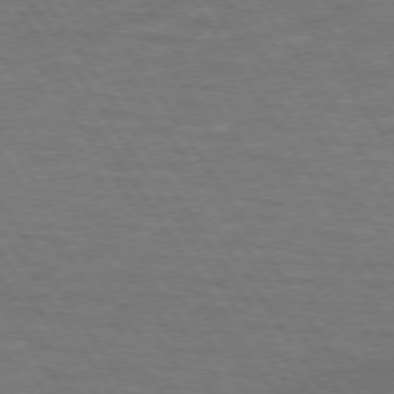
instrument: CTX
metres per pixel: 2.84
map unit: lApd
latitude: 73.8017
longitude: -63.1026
